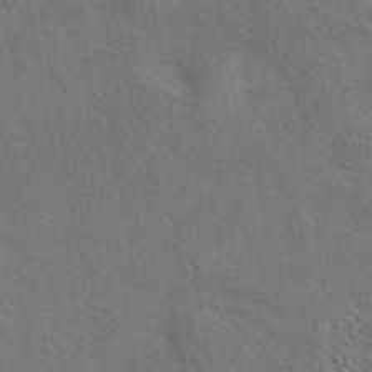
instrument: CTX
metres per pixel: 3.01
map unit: eAb
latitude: 43.4993
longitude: 110.2928
